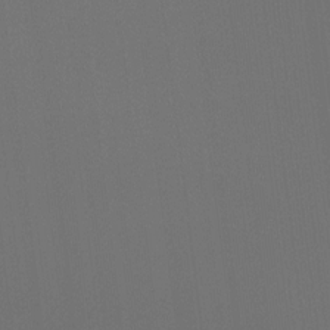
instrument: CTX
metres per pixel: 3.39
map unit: Hto
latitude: -7.6344
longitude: -50.9135
